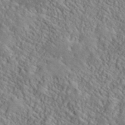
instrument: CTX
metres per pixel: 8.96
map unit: lHvf
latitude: 39.9339
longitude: -89.3671
